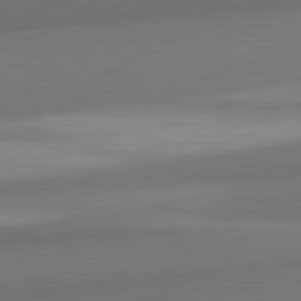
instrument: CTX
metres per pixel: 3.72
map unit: lApd
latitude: 82.2333
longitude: 168.8597
